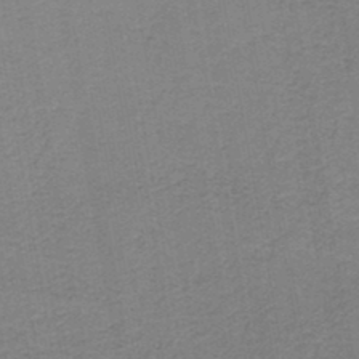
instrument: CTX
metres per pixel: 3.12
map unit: HNb
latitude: -44.8597
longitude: 52.1416
